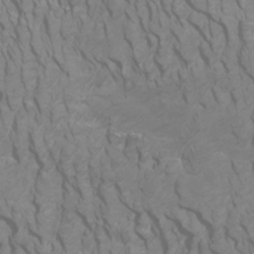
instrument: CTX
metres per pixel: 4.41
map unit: Htu
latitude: -5.2187
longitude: -72.2712
